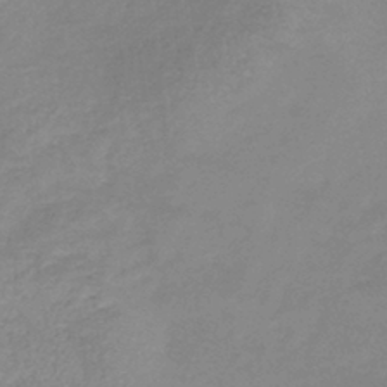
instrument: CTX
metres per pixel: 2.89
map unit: lHb
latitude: -41.1620
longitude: 73.9745
